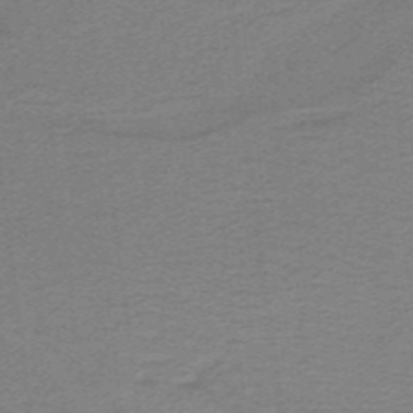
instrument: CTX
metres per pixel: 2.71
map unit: lHb
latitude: -40.6896
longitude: 54.2551
